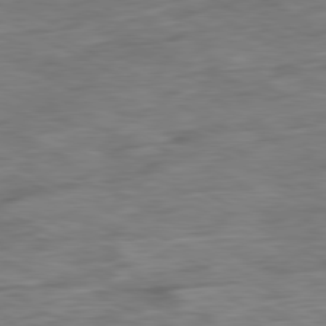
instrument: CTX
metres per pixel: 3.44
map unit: Ap
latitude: -80.9731
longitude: -80.6301
